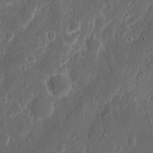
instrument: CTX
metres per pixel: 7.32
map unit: Nhu
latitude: 13.7261
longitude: -73.5183
